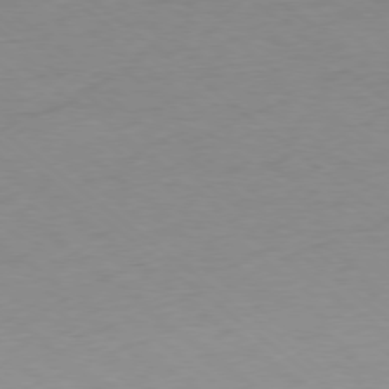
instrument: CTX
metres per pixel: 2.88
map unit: Ap
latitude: -78.3684
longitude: -95.9339
